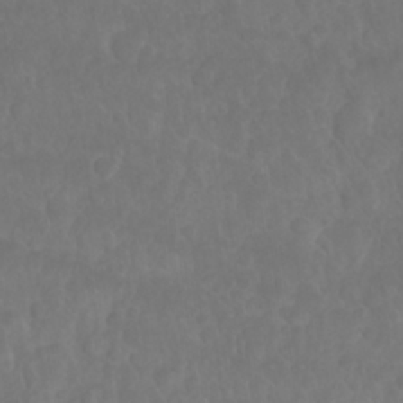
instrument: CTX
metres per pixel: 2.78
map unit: Nhu
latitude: 26.8380
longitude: -64.6301
